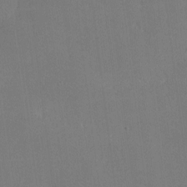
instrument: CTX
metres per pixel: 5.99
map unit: lHvf
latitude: -9.9178
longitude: -100.4979
